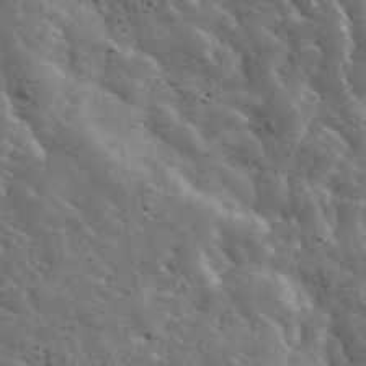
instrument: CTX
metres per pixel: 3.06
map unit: lHvf
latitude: 36.1389
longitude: -88.5357
